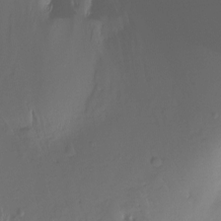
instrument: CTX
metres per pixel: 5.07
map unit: Htu
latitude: -16.1039
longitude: -46.8947
